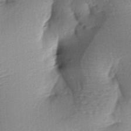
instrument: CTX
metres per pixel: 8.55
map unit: lAa
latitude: -7.2943
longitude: -126.2334
